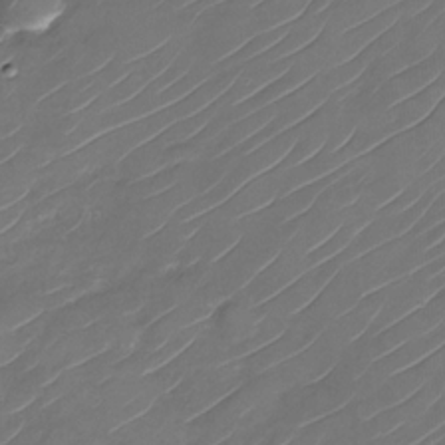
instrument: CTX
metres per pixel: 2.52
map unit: Nhu
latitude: -29.0298
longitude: -73.7261
